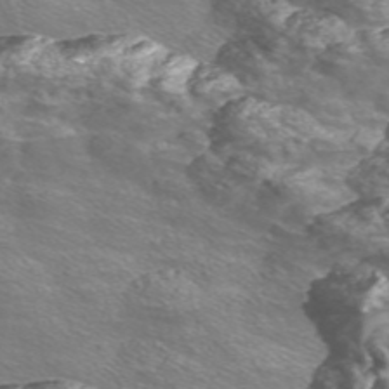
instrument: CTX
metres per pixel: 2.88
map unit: Nve
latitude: -56.4818
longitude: 53.1620
